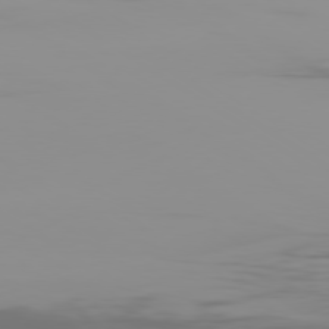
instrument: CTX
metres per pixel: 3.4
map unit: Ap
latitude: -79.8044
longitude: -94.4790
